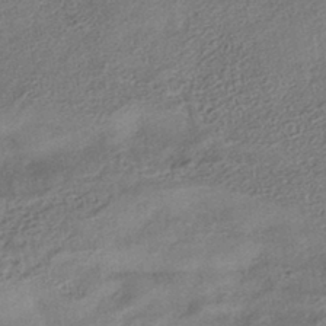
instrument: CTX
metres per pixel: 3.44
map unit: eHb
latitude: -42.1416
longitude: 84.0283
